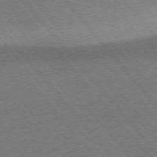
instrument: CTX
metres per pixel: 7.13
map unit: Ap
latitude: -76.4440
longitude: -96.1200
